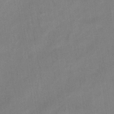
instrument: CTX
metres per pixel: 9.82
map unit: eHh
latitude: -39.7856
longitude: -26.3845
